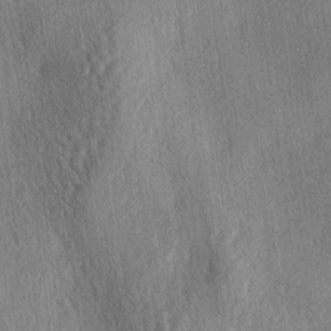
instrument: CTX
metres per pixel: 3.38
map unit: lAa
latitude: -4.8975
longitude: -126.1011
